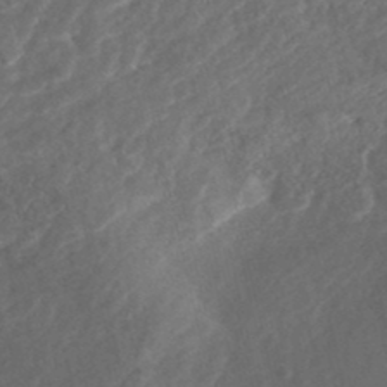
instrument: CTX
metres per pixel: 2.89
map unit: Nhe
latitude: -48.1039
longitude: -171.8961
